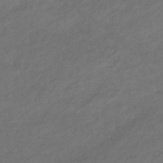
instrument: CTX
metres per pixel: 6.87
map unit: eHb
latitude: -42.8030
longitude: 84.5762
